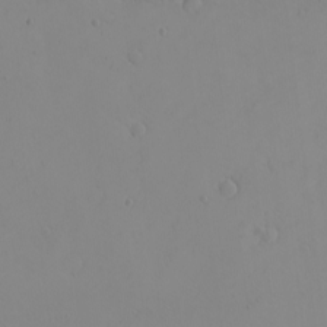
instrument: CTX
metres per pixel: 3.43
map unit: eHh
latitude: -9.6344
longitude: -68.0255
